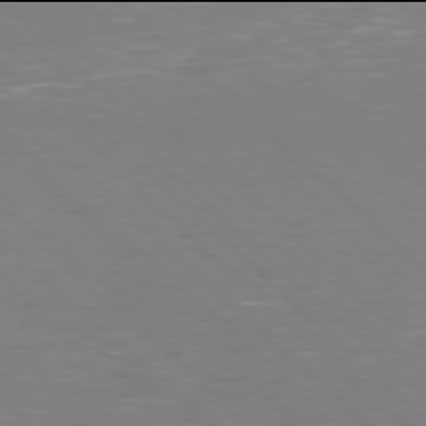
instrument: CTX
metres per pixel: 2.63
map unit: Hpe
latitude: 77.9906
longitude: -125.2914
